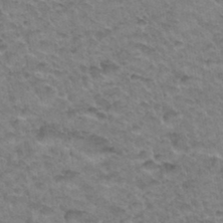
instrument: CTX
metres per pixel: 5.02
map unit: Hto
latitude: 34.7435
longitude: -49.0081
